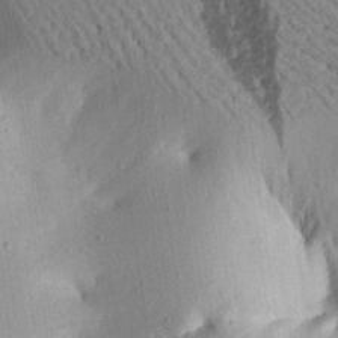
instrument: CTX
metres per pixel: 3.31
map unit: Aa
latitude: 20.3279
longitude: -147.9717
